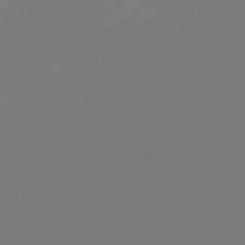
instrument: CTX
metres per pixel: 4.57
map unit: lHb
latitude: -46.6518
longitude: 66.2739
